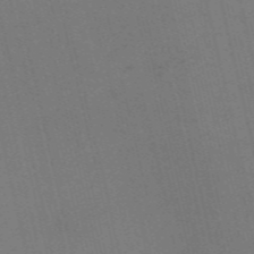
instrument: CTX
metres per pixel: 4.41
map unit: Nve
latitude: -58.0472
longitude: 50.9353
